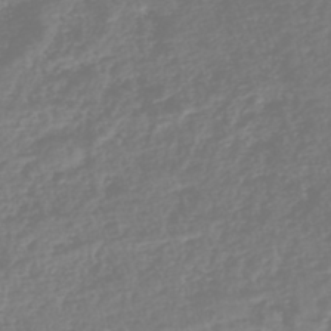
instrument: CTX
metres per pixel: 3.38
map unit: eHh
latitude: -42.4251
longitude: -33.1970
